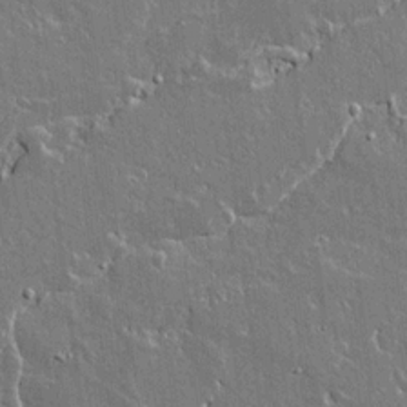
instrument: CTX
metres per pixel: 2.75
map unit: lAvf
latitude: 15.3860
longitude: -128.4979
